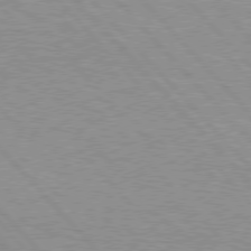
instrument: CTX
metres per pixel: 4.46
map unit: Hpe
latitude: 76.9513
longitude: -157.4993
